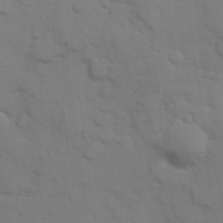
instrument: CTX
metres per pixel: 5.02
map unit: Hve
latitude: 25.6882
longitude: 148.1606
